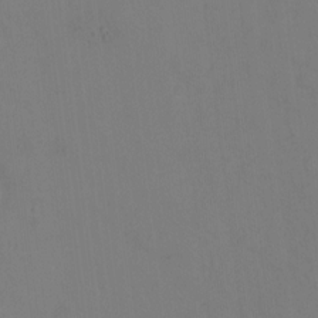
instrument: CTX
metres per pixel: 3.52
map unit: Hto
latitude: 0.3278
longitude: -33.9339
